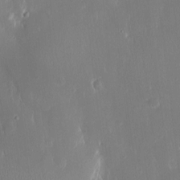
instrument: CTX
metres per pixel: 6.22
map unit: Htu
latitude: -4.9352
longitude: 174.1794
